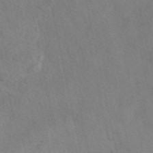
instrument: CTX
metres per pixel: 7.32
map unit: eAb
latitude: 50.0255
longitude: 109.1431
